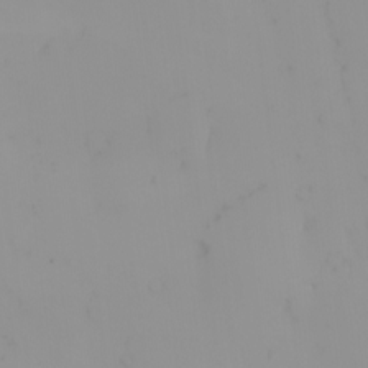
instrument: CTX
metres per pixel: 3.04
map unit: eHh
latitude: -1.3510
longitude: 20.1228
